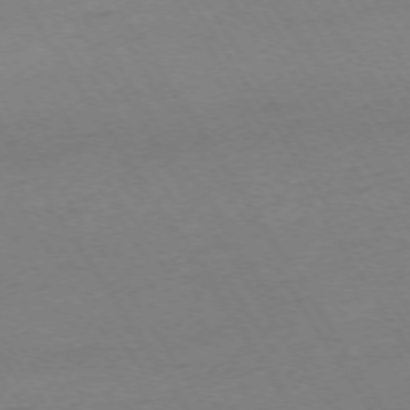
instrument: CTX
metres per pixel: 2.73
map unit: Ap
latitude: -73.8989
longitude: -81.8016
